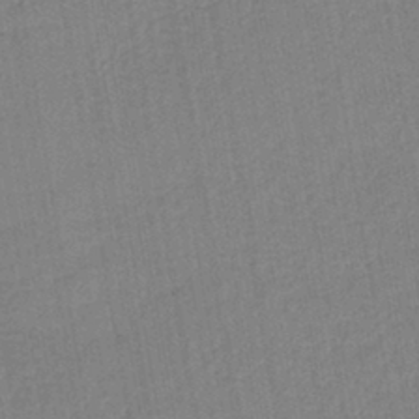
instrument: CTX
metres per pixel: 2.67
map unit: lHb
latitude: -41.3509
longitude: 60.8597
